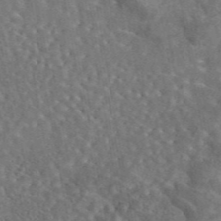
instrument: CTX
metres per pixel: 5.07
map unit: eAb
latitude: 44.7246
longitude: 110.5951
